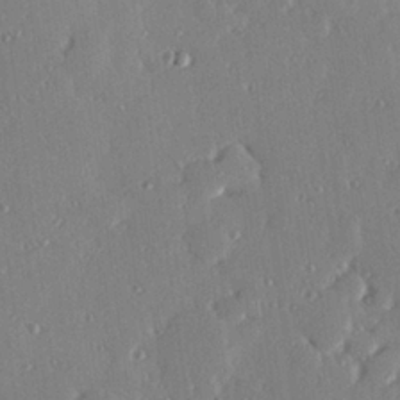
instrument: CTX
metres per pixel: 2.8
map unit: Hve
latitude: 26.4223
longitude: -93.3481
